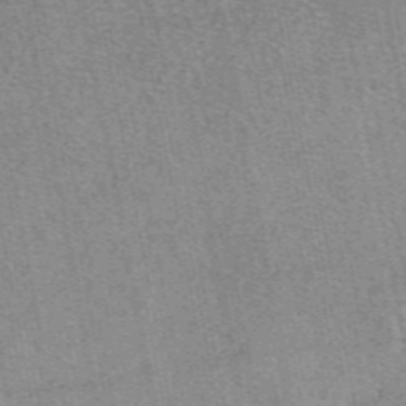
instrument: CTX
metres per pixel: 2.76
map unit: eAb
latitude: 49.4237
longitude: 108.3117
